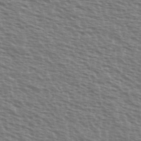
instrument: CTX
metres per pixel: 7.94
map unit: Ave
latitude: 37.9528
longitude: -113.2726
